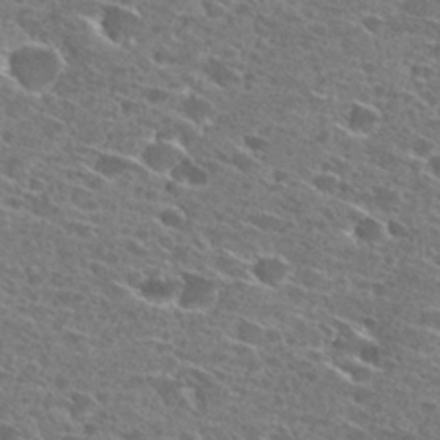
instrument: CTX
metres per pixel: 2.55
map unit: Hto
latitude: 27.8395
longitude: -46.3090
